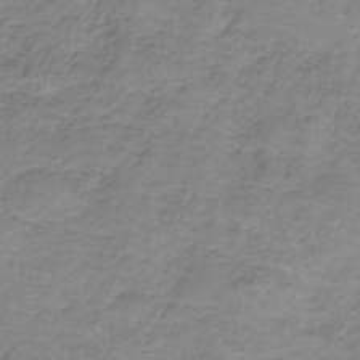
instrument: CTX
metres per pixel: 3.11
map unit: HNb
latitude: -35.1431
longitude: 56.3873
